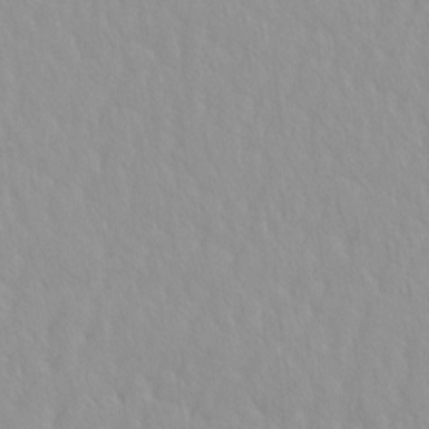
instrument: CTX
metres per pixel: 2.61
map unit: HNhu
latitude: -4.7274
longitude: 14.4629
